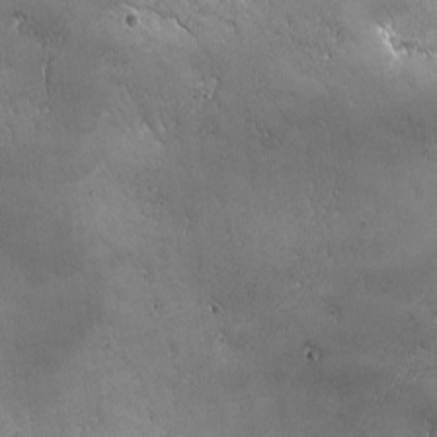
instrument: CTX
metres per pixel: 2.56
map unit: Ave
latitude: -7.4265
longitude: -121.5560
